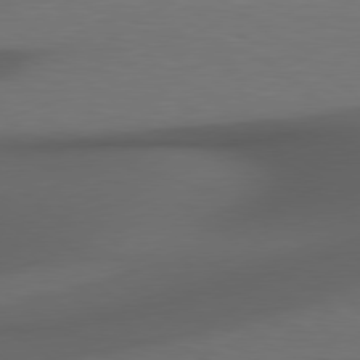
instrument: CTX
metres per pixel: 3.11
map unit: Hpe
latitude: 78.8380
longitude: -150.1955
